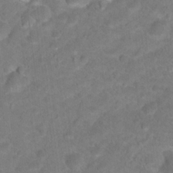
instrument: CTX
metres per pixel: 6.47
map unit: Hto
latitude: 18.6490
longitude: -38.8191
